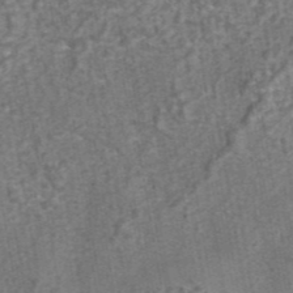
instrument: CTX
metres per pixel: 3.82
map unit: eAb
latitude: 43.4615
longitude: 106.5196
